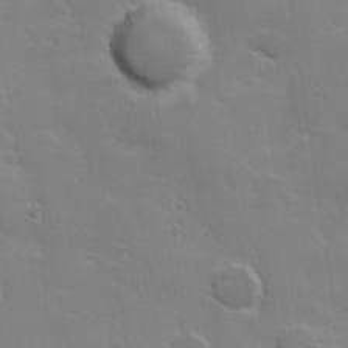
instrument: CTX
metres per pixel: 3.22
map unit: Hve
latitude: 23.5182
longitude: 147.0297
